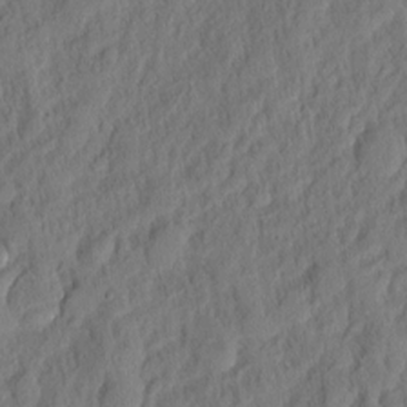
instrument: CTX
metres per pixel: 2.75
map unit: eHh
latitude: 5.4426
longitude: -76.8569
